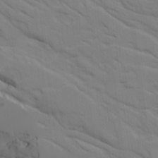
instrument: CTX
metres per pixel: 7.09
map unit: Ave
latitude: 16.8191
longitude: -129.1025
